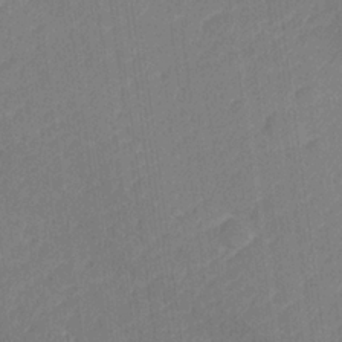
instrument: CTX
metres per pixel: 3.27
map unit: lHvf
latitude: 25.9150
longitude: 141.7100
